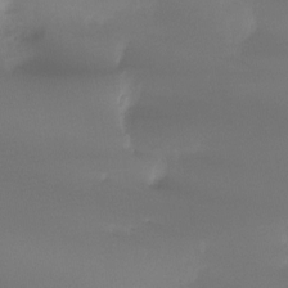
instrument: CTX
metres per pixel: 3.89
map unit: Ht
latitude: -17.0676
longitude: -46.0633
